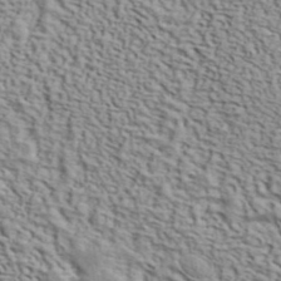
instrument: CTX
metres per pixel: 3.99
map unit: ANa
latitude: 40.4034
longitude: 29.8045
